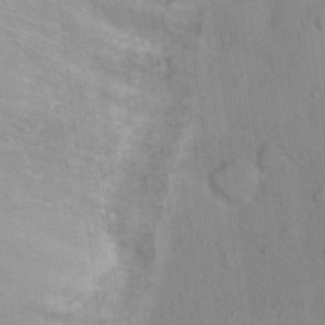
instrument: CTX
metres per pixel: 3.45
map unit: Nhu
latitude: 15.0270
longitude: -36.7624
